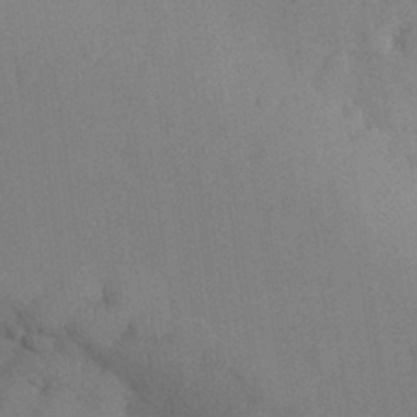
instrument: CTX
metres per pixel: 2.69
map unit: Nhu
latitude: 27.9906
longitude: -70.3845
